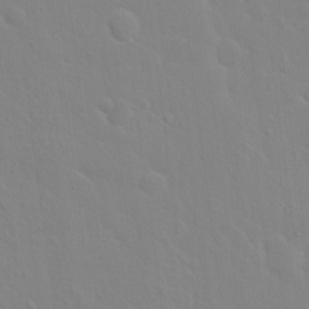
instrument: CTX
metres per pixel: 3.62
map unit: Hto
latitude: 17.1592
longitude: -39.6694
